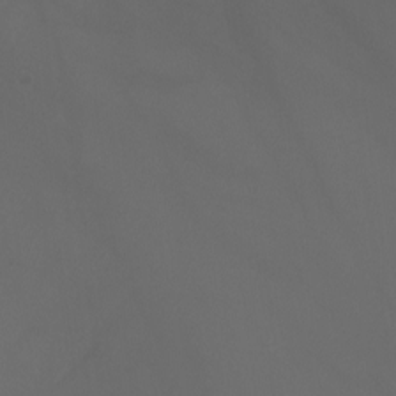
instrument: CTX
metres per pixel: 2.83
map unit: Nhu
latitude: -7.5777
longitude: -91.4804
